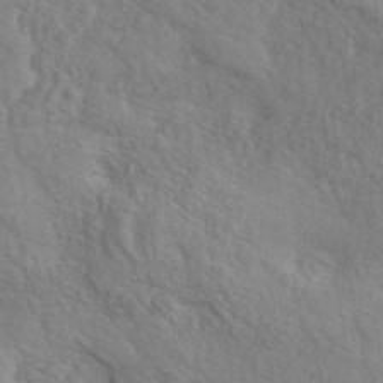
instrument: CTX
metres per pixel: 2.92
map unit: ANa
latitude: 42.1389
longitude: 51.4832
